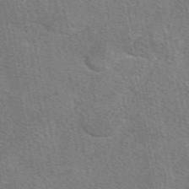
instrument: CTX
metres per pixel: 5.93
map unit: eAb
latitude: 49.0269
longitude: 116.3873
